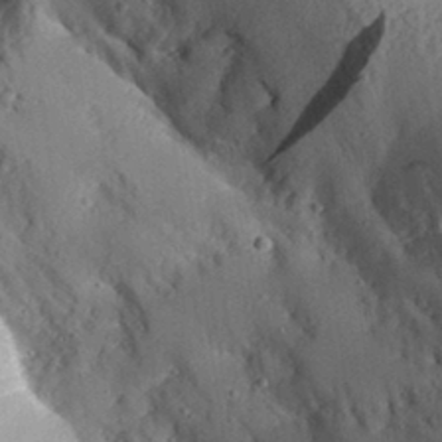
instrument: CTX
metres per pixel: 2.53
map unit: Aa
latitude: 30.3090
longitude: -132.2523
